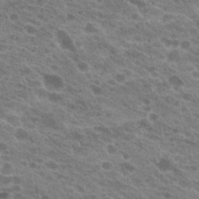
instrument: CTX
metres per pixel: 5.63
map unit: Hto
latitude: 21.8961
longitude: -38.1578
